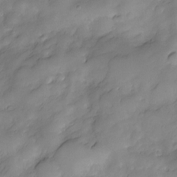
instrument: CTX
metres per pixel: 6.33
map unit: Nve
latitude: -26.3117
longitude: -149.3104
